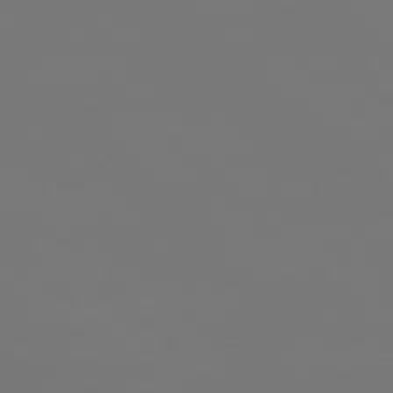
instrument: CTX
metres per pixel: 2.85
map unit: Ap
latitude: -76.2173
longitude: -82.1766
